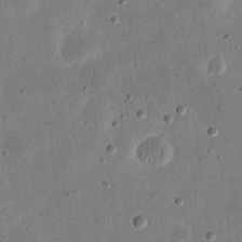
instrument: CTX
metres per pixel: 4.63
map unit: eHh
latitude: 21.5182
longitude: -69.4427
